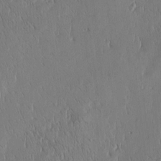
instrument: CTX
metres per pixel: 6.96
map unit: Htu
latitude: -4.7274
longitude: 174.7463
